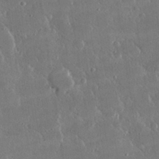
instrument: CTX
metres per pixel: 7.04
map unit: lHvf
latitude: 30.5924
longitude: -92.7813
